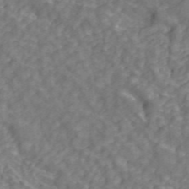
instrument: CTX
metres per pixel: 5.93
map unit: ANa
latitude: 43.1592
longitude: 26.4251
